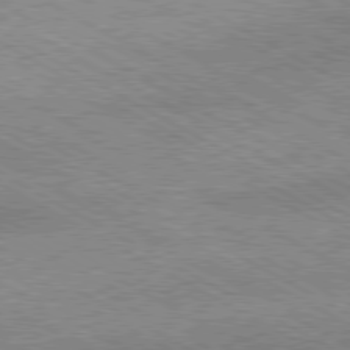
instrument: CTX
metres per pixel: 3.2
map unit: Hpe
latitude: -80.8975
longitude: 20.1228
